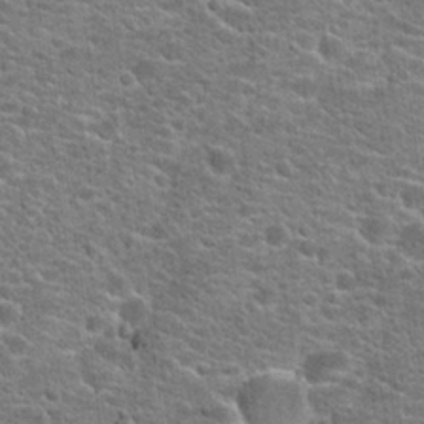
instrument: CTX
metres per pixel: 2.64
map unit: Hto
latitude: 21.7828
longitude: -44.4412
